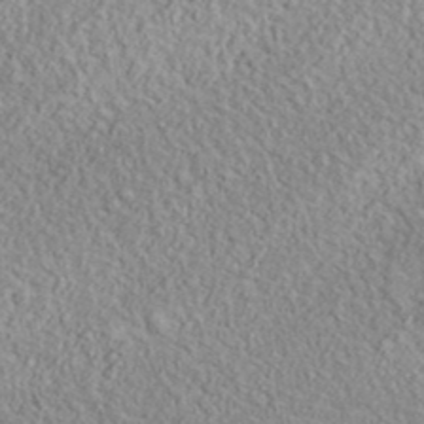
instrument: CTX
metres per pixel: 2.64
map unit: lHvf
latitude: 38.5735
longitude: -89.8395
